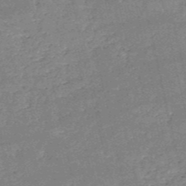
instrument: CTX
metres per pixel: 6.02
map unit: HNb
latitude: -52.9163
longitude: -40.5545
